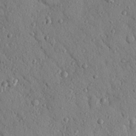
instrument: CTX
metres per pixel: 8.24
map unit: Nhu
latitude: 22.3089
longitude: -76.3845
